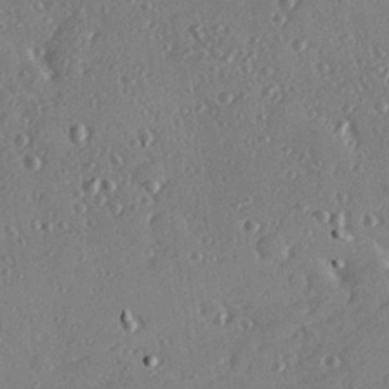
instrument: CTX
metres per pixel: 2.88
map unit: Hve
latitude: 26.1200
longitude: -93.2159
